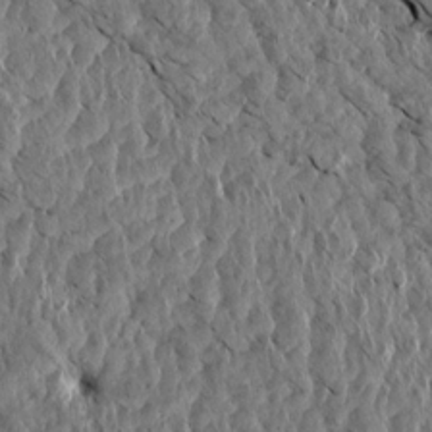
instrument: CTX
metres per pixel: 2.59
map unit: Aa
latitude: 14.1389
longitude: -141.8394
